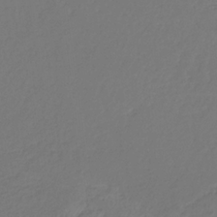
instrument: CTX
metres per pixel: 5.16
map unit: eHb
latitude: -30.1794
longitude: 67.7100
